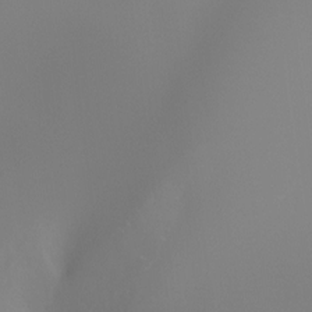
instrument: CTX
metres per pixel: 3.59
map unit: Ht
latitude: -4.7652
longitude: -61.4615
